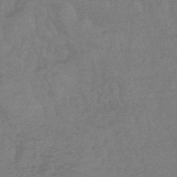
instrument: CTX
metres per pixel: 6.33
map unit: lHb
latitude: -43.4076
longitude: 81.1242
